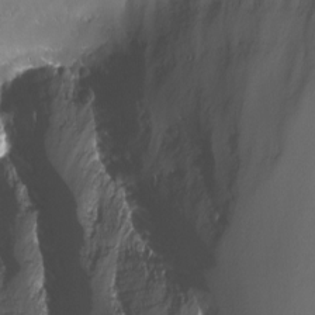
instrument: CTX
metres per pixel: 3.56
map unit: Nhu
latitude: -13.4643
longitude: -63.4616
